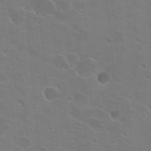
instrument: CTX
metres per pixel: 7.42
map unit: Hto
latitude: 22.8569
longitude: -36.7058
